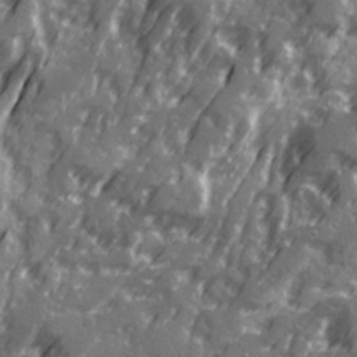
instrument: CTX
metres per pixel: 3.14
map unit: Ave
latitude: 20.6302
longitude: -131.3860
